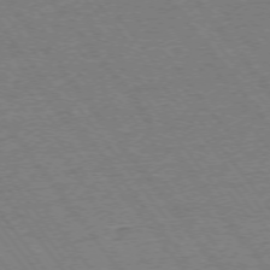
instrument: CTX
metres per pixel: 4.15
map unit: Ap
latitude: -74.7841
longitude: -82.4223
